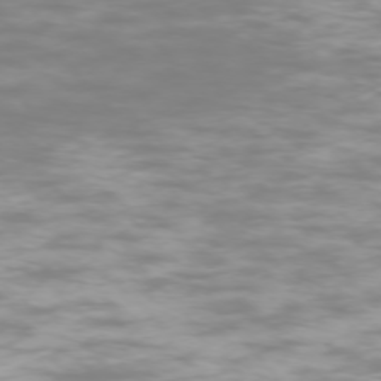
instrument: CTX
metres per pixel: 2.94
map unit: Ap
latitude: -74.9542
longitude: -76.5923
